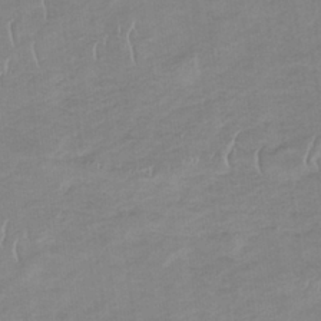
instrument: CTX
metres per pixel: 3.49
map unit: eHb
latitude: -33.7856
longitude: 68.8030
